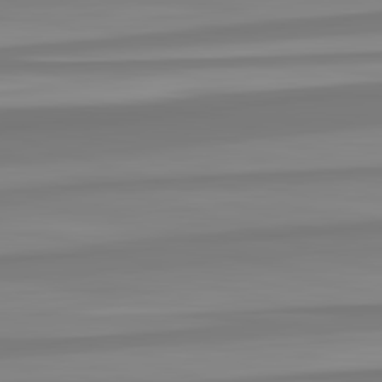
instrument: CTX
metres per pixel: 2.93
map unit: lApd
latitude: 82.8569
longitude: 172.1039
